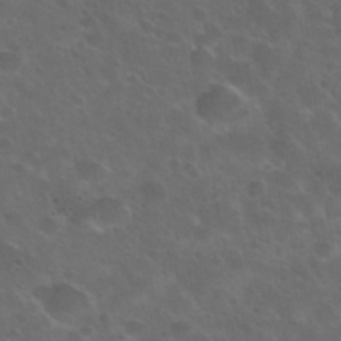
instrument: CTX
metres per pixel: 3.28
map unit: Nhu
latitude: 30.8758
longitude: -55.1025
